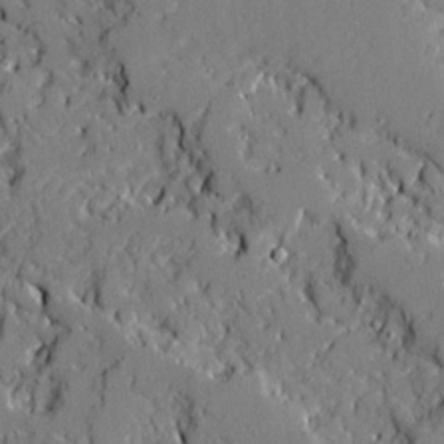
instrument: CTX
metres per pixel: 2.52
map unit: Ave
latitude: 19.2537
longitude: -127.9528
